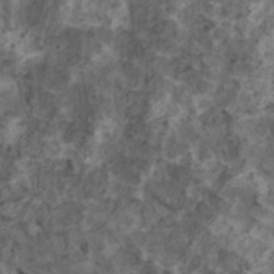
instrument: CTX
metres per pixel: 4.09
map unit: HNhu
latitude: 1.9906
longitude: 4.1605
